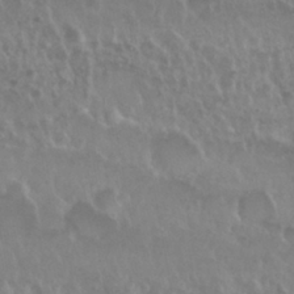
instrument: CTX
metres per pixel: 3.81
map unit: Nhu
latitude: 29.4615
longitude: -55.4426
